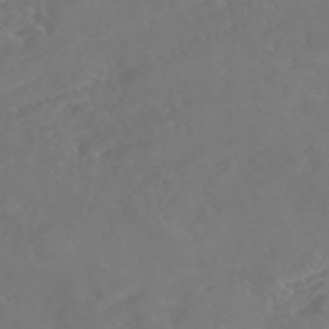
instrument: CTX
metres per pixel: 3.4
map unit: Nhe
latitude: -46.7274
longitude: 153.0297
